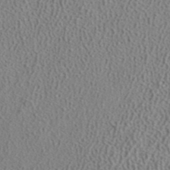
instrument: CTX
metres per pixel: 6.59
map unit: ANa
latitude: 39.4048
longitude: 24.5007
